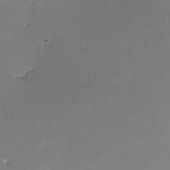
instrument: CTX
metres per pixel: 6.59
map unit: lHvf
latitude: -11.0298
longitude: -103.7072
